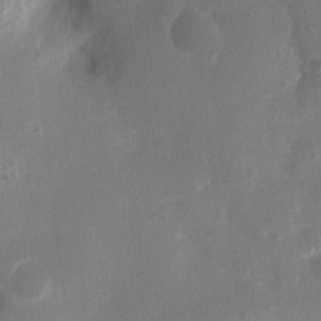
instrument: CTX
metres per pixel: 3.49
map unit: Ht
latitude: 2.5923
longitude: -27.6316
